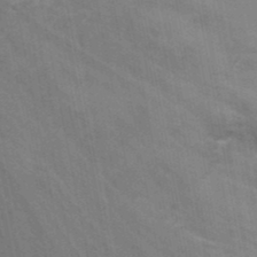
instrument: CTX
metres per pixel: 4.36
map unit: Ht
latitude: 0.4034
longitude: -32.4223
